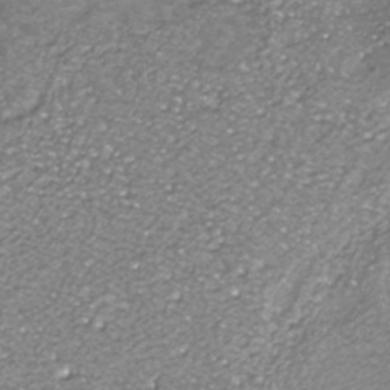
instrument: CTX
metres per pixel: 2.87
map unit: ANa
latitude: -36.0661
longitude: 95.1053
